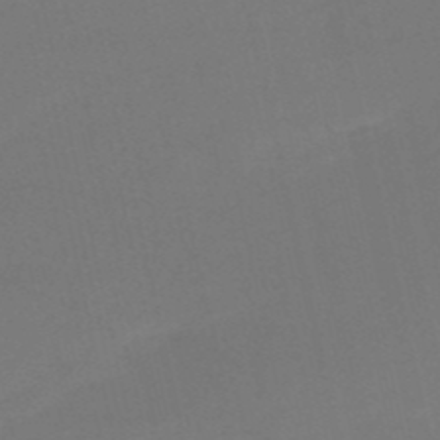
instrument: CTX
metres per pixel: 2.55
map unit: HNb
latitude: -51.8044
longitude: -46.3845
